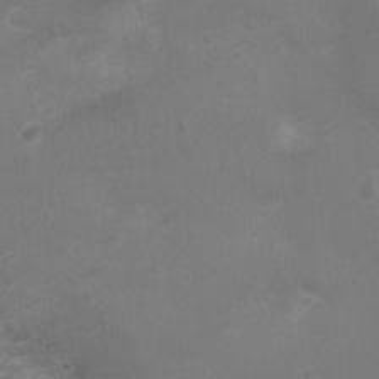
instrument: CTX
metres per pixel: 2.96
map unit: Ht
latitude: -1.1054
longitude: -16.6113
